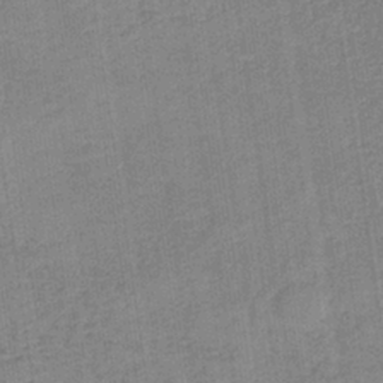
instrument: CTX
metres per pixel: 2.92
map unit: HNb
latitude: -36.5762
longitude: 51.5399
